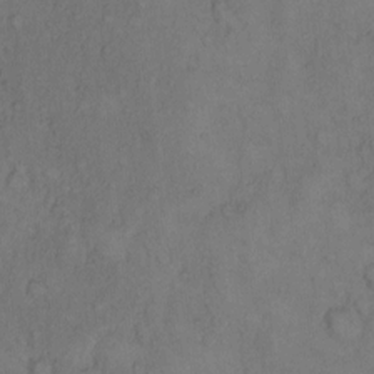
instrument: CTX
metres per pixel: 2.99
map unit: Hto
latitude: 9.8961
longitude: -58.9703
